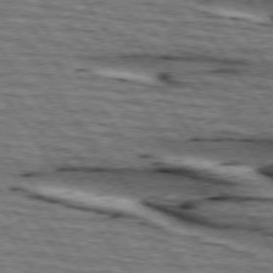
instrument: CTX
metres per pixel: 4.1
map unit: lApd
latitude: 74.6491
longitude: -73.0648
